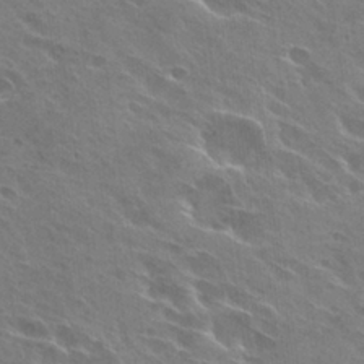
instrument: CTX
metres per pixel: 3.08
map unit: Hto
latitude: 27.8772
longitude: -40.5545
